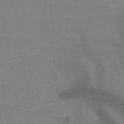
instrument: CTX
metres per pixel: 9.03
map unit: HNb
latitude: -49.6533
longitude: -44.9891
